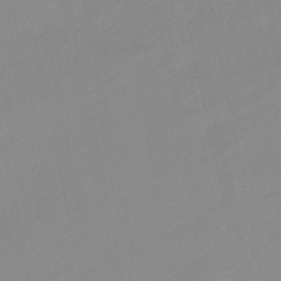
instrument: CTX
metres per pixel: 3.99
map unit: lHb
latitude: -48.7086
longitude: 80.8786
